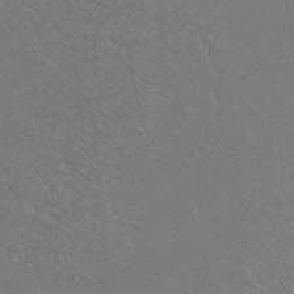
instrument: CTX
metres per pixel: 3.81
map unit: Ht
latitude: -7.2565
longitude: -37.4049
